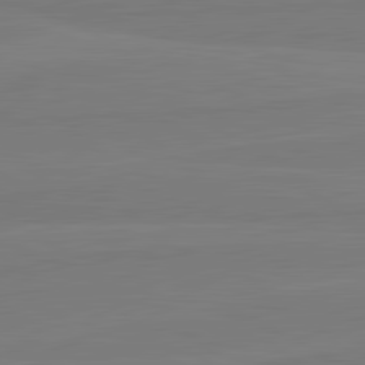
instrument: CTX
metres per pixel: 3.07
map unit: lApd
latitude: 81.7261
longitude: -178.6869
